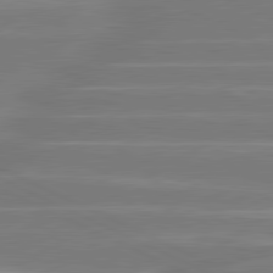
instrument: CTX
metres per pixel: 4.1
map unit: lApd
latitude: 81.2537
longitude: -135.4615
